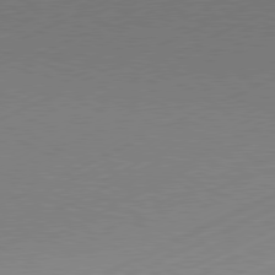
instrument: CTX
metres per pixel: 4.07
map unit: Hpe
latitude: -81.5021
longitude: 12.5007
